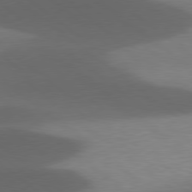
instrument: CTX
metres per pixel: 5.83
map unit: lApd
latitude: 78.6491
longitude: -48.7246
